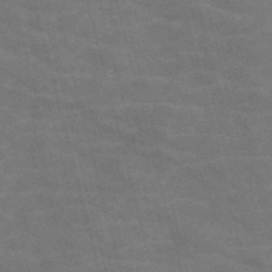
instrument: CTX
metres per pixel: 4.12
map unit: Nve
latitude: -57.1998
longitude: 51.6344
